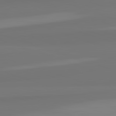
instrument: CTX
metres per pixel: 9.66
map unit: lApd
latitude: 82.6868
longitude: 158.3495
